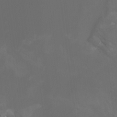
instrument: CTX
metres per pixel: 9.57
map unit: Htu
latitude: -13.2565
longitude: -47.7639
